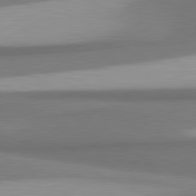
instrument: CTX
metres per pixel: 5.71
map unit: lApd
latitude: 81.3482
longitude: 171.2754
